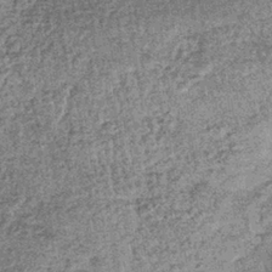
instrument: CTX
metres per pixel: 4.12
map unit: lHb
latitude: -36.4629
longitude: 66.3873
